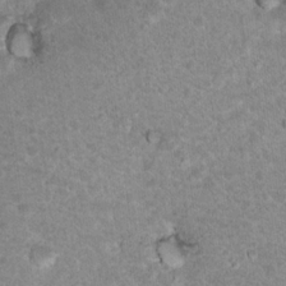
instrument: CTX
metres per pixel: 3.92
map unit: Nhu
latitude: 16.8002
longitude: -31.1592
